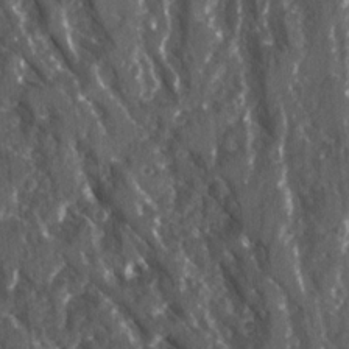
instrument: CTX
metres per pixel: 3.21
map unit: Ave
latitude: 15.6505
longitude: -131.7261
